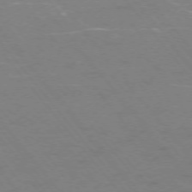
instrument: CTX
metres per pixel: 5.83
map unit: Ap
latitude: -75.6911
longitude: -69.6316
